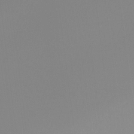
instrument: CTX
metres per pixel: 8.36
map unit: Ht
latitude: -14.7464
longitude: -52.1200
